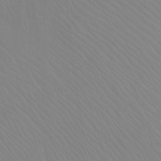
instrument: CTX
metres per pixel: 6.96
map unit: Ht
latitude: -8.5007
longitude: -37.5938
